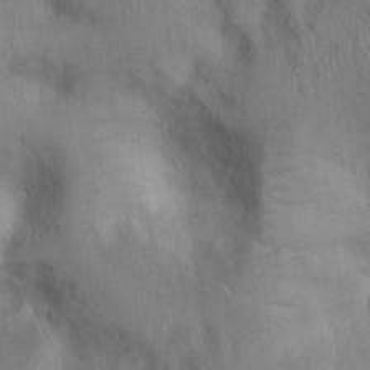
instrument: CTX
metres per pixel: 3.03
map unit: Ht
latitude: 0.1766
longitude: -13.1025
